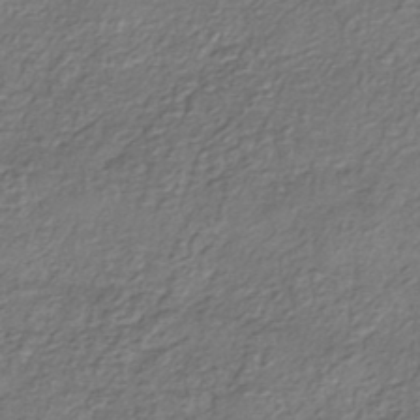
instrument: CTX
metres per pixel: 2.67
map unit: eHh
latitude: -42.1038
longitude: 118.1039
